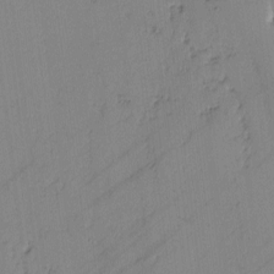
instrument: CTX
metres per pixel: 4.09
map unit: lAvf
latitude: -2.1038
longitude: -105.9150
